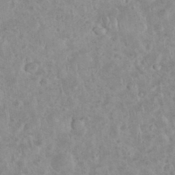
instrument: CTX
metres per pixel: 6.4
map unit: eHh
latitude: 35.0269
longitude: -61.8583
